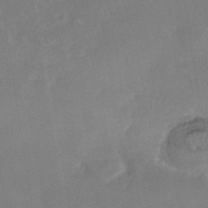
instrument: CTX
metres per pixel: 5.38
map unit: Nhe
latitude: -38.3684
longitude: -118.1389
